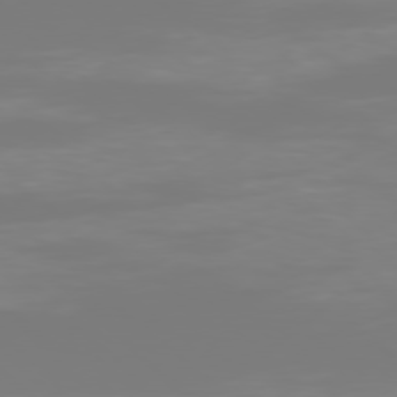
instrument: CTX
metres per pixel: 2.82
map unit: Hpe
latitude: 77.6316
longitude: -134.3656
